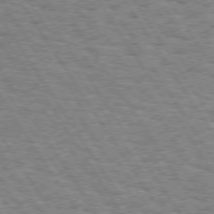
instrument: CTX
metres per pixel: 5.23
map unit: Hpe
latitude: 73.7072
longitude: -138.4601
